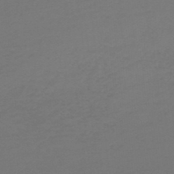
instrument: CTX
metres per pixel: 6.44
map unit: lHb
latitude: -47.4454
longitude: 65.3888
